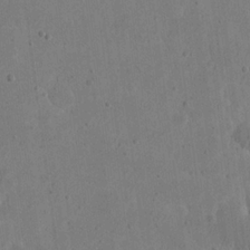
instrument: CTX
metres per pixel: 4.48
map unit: eHh
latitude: 21.4616
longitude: -69.5938
